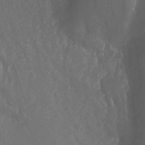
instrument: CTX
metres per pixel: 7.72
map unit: Nhu
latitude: -13.8989
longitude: -64.3846
